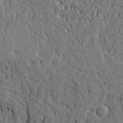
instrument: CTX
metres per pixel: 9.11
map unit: Ht
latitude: 10.2712
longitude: -76.7624
